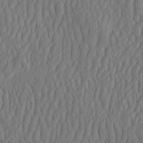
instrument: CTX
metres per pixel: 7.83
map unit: HNhu
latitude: -2.1794
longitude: 13.2187
